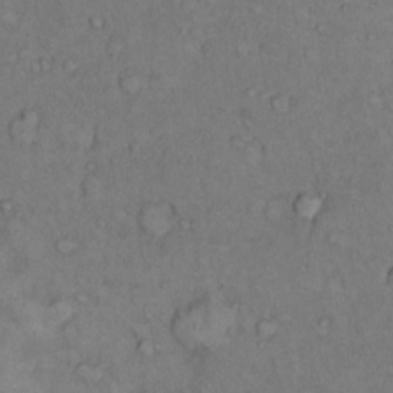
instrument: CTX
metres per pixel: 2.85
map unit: Hto
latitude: 11.2915
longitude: -62.1767
